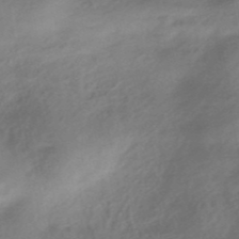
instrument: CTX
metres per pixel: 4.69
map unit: HNhu
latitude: -40.9353
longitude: 92.6518
